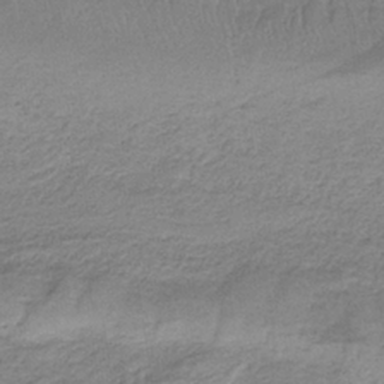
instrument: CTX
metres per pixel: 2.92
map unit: HNb
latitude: -35.3132
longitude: 58.6518
